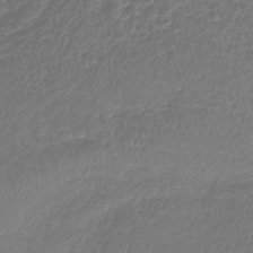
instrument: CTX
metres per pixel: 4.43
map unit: lHb
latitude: -41.0864
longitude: 71.8234
